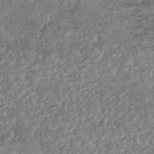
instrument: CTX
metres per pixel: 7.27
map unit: ANa
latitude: -43.5399
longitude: 108.6896
